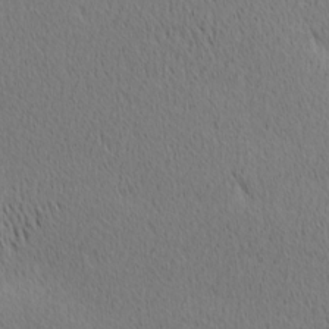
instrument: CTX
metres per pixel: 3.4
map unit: Ave
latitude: 11.3671
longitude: -107.5938
